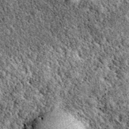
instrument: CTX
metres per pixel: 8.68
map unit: eAb
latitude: 38.6112
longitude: 110.5574
